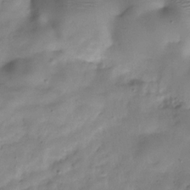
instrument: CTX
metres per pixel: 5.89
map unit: Hve
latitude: -31.0486
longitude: 91.2754
